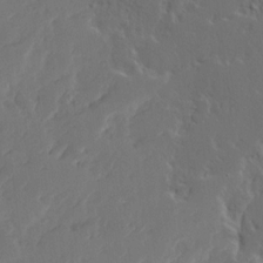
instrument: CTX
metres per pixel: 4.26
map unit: Ave
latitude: 15.1970
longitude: -137.8961
